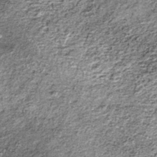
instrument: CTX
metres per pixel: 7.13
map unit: lHb
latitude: -36.1983
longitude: 67.9556
